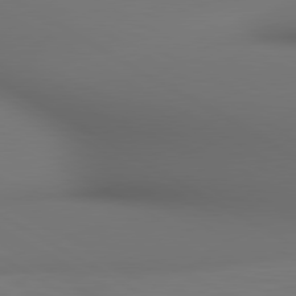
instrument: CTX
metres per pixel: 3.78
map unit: lApd
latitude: 80.5735
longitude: 137.2754
